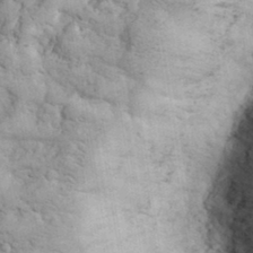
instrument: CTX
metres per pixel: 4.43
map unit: eHh
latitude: 33.7639
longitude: -66.4790
